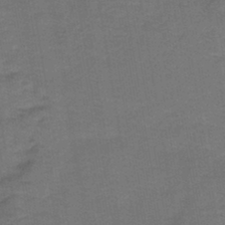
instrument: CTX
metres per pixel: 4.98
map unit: HNb
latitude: -45.1431
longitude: 51.8422
